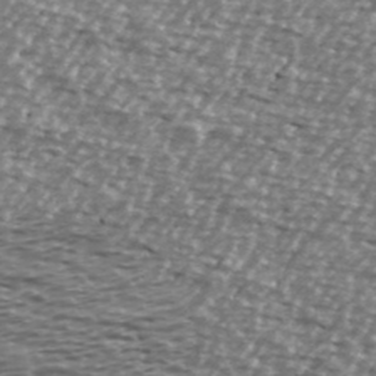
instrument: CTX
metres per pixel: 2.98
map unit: Ave
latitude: 39.8016
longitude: -112.7057
